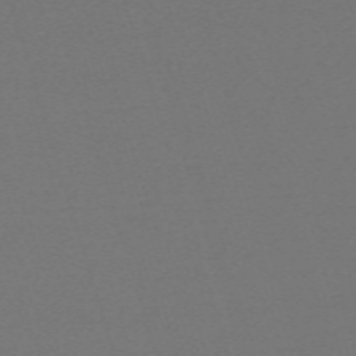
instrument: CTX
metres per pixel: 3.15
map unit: eHh
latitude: -63.4265
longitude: 52.3873
